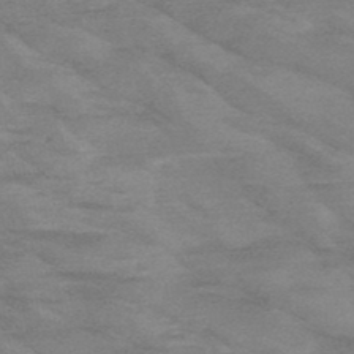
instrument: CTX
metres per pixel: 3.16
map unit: HNb
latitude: -48.1984
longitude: -49.1781
